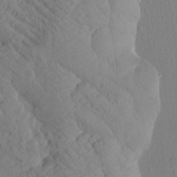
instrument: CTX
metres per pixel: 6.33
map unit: Htu
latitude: 0.8191
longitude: 176.1228
